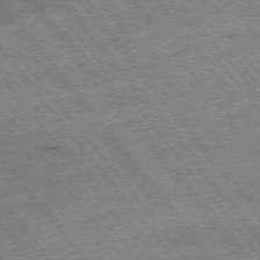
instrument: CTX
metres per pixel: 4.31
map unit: Hpe
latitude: -75.7667
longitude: -17.4993
